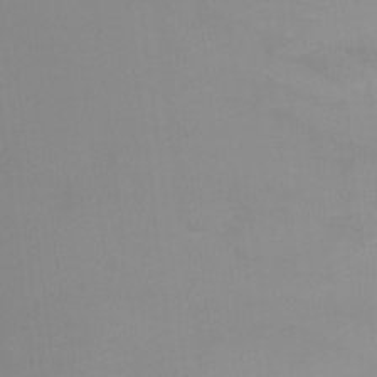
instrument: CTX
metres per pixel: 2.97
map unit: Ht
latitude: 3.1214
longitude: -27.9528
